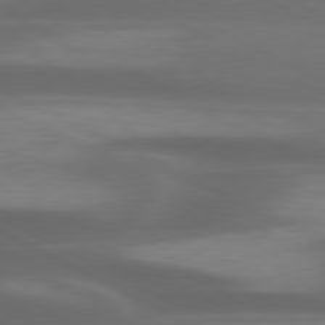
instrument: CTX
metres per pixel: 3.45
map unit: lApd
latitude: 79.7639
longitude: -119.9150
